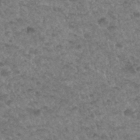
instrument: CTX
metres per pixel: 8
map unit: Hto
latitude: 33.6694
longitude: -49.7828
